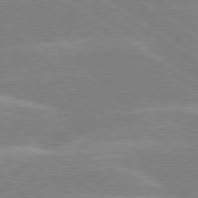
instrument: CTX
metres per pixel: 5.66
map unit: lApd
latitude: 80.0633
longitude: -121.9150
